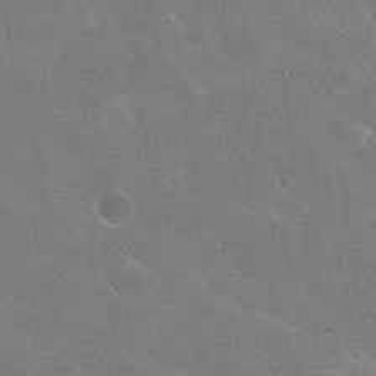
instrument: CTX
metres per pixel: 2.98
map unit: Hto
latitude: 30.1389
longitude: -43.4049
